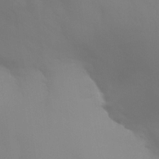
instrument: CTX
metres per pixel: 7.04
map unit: Nhu
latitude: 26.5924
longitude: -57.0836
